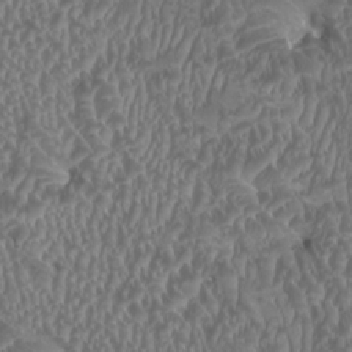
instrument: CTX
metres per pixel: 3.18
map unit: HNhu
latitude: -0.0094
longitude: 1.2565
